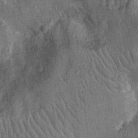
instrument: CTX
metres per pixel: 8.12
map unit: Nhu
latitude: -13.3888
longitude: -23.4237
